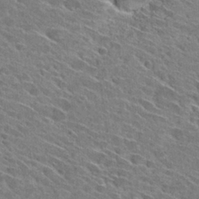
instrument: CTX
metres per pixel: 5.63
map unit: Hto
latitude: 28.6868
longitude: -43.1781
